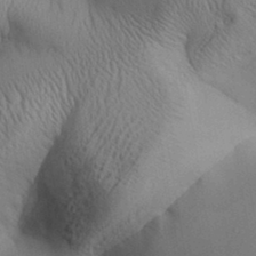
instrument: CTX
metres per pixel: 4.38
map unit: Aa
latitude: 32.0255
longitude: -142.5924
